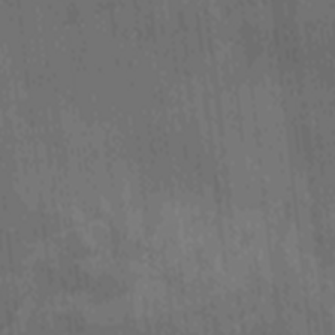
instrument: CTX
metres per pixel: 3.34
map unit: Ave
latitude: -9.4832
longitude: -123.1025
